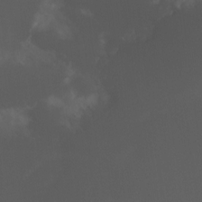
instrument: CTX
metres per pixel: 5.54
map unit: Nhu
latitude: -15.4266
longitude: -57.9717
